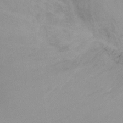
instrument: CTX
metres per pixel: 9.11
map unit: Ht
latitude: -8.5196
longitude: -31.9339
